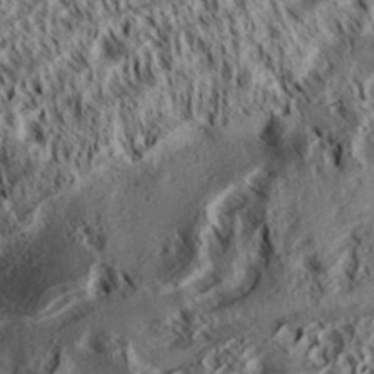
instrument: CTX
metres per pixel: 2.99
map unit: Aa
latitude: 33.7639
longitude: -137.2915
